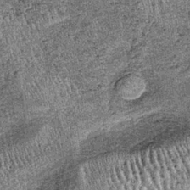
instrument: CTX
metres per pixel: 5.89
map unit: lHb
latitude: -37.4832
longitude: 67.7856
